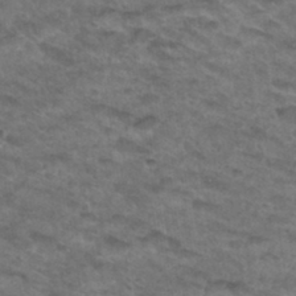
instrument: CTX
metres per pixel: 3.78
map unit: Hto
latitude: 33.2348
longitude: -48.7813
